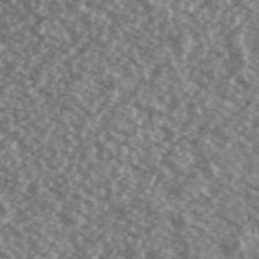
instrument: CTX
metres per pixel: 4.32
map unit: Ave
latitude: 39.6127
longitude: -111.6316
